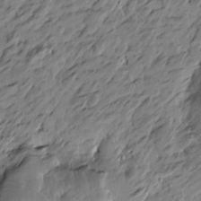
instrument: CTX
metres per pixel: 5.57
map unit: Htu
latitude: -4.8975
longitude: -178.1389
